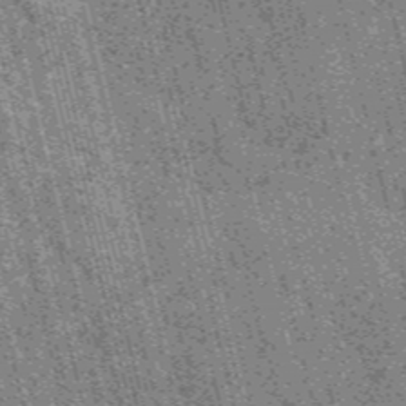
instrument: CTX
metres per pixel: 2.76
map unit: HNb
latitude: -56.0472
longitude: -43.3293
